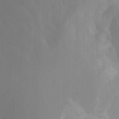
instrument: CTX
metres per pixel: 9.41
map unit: Nhu
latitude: -8.2550
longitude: -52.4223
